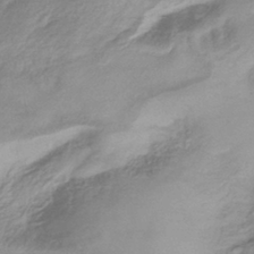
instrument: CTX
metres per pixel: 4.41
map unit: eHb
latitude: -40.4629
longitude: 78.6140
